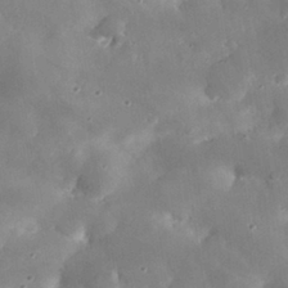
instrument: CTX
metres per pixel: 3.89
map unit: eHh
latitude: 29.3481
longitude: -73.6883
